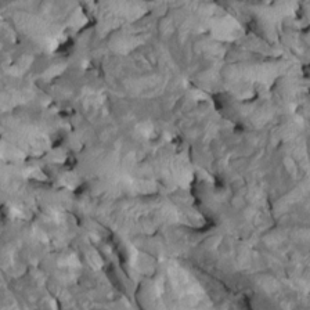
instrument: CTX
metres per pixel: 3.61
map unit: Htu
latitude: 1.2726
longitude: 144.7274
